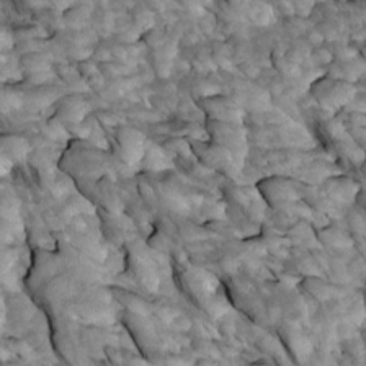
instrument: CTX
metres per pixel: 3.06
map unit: Htu
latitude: 1.9717
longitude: 143.8044
